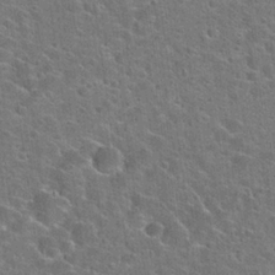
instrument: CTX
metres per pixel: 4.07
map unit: Hto
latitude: 23.4048
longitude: -44.5923
